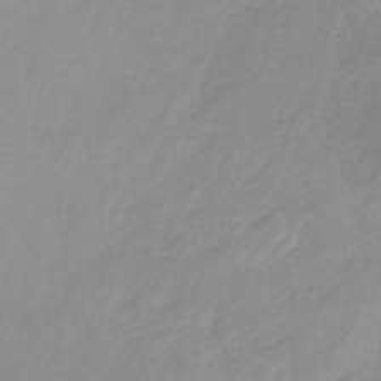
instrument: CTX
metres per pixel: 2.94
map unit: HNb
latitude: -31.1431
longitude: 63.6910
